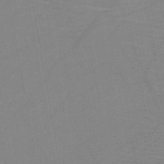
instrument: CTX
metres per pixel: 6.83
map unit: HNb
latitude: -45.7100
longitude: -40.8380
